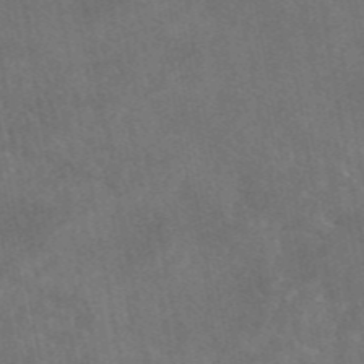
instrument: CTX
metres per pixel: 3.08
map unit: eAb
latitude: 45.3859
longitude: 123.9367
